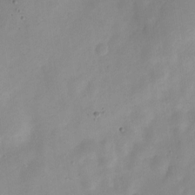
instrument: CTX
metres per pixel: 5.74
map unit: Nve
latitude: -21.4832
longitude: 107.8801
